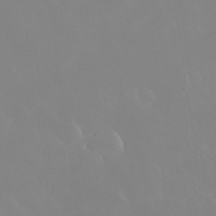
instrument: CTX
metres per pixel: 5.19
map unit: Nhu
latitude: 30.5546
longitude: -58.8191
